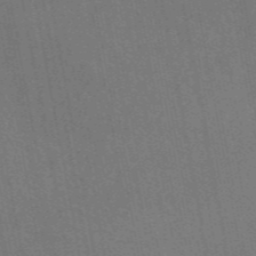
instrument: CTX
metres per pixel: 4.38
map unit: eAb
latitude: 46.7058
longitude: 121.9745
